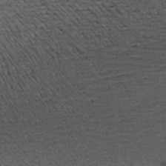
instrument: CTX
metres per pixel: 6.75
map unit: Aa
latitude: 17.3860
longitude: -144.3278
